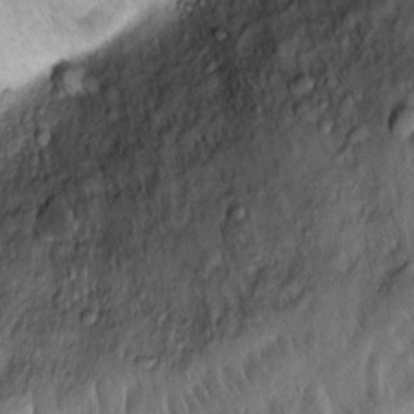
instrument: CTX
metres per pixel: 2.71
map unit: Ht
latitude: 9.2726
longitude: -32.4601
